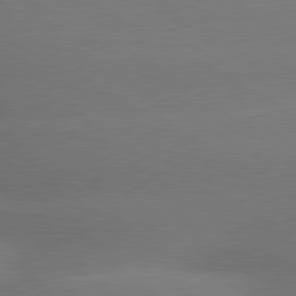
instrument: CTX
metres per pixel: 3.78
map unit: lApd
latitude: 80.1200
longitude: -150.4979
